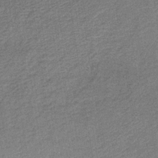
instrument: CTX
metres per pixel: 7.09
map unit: HNb
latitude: -33.5966
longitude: 54.1228
